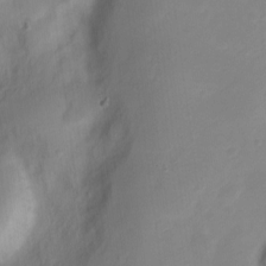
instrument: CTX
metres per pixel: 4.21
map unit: Nve
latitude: -21.3320
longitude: 107.8045
